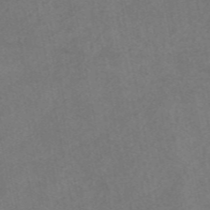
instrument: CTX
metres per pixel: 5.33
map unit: eAb
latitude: 47.4427
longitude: 127.5210
